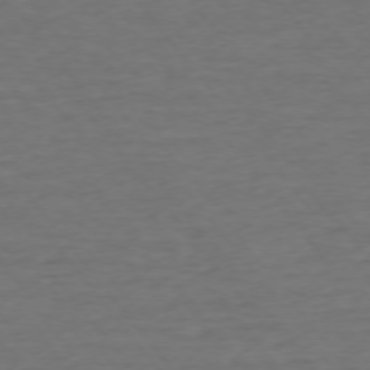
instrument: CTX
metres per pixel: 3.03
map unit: Ap
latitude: -75.7667
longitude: -84.5357
